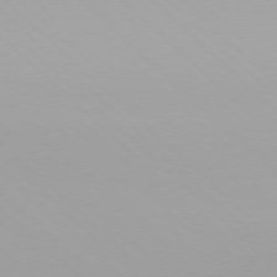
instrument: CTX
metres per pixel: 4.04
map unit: Hpe
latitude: 77.3481
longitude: -132.5735
